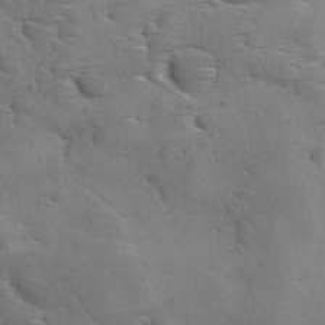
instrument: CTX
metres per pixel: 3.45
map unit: Ave
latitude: 11.6694
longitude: -106.0444
